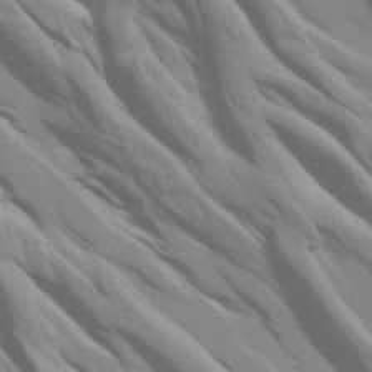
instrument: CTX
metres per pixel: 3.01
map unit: Aa
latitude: 15.3293
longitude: -143.5749
